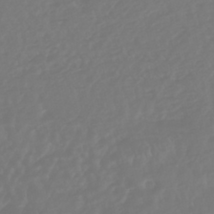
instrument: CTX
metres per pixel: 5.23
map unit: HNhu
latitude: -46.1417
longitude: 104.0850
